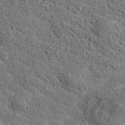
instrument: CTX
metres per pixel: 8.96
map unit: lHvf
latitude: 37.3860
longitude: -87.8961
